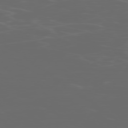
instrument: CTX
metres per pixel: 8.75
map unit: Ap
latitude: -78.1605
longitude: -75.4049
